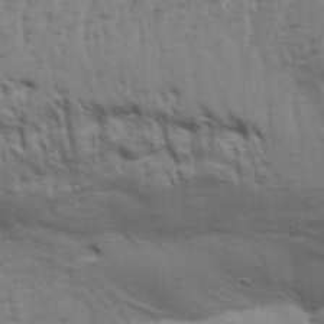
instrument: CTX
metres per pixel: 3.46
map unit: Aa
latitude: 32.6868
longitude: -135.7827
